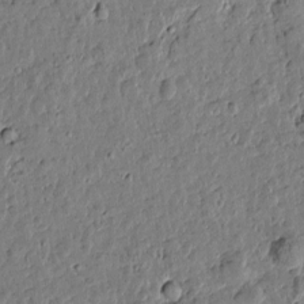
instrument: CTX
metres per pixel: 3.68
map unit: Htu
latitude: 0.8569
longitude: -178.4412
